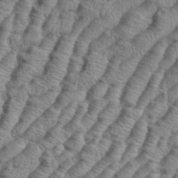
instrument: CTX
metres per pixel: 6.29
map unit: eHh
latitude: 37.4805
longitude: -136.8947
